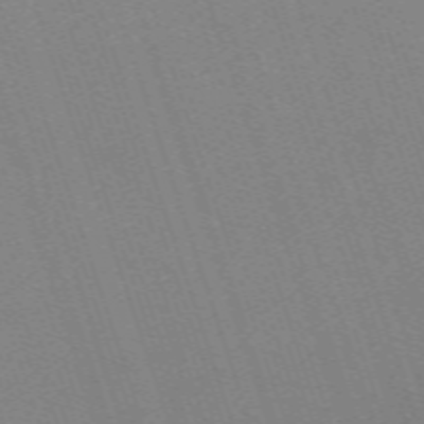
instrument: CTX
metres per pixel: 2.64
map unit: eHh
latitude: -64.7652
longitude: 51.2754
